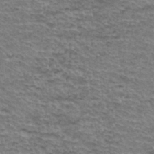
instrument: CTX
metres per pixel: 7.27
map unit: Hto
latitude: 36.8191
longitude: -43.5749
